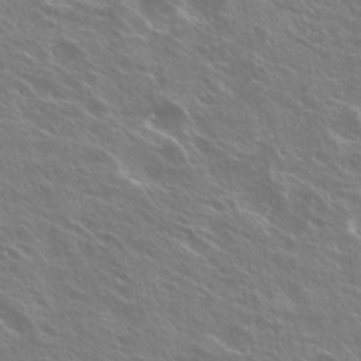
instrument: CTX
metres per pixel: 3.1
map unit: Hto
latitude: 27.4049
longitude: -41.2914
